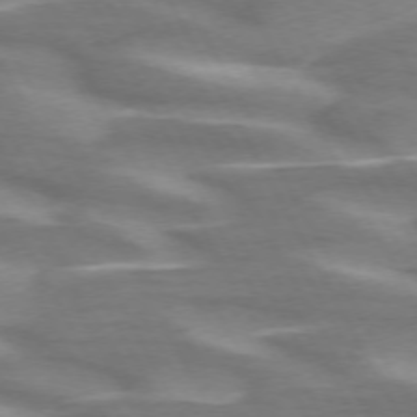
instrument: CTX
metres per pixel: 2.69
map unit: lApd
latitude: 72.1011
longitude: -50.1388
